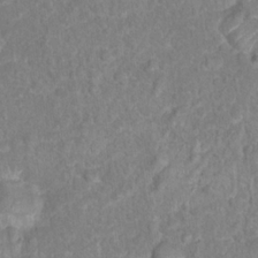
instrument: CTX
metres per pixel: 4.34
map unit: Hto
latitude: 16.4034
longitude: -41.5182
